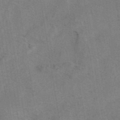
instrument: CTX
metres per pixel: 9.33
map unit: eAb
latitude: 42.9892
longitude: 107.2376
